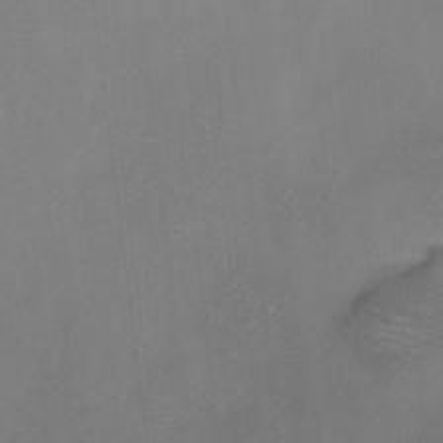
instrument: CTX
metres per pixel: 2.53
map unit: HNhu
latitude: 8.5168
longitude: 9.6722
